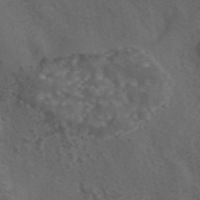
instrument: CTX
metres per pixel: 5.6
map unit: eAb
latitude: 43.5938
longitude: 105.5399
